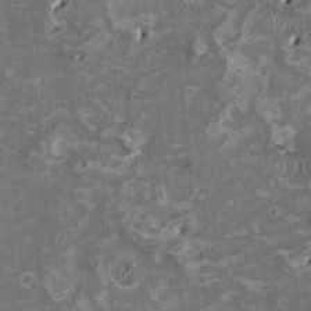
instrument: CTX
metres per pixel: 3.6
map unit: HNhu
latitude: 2.1766
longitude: -3.7638
